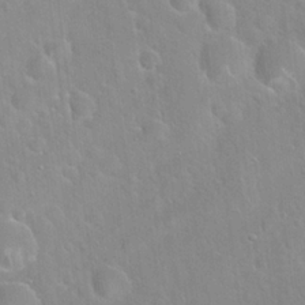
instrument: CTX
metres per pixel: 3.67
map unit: Hto
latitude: 21.7072
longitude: -52.3279
